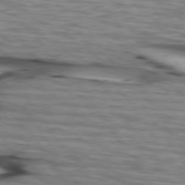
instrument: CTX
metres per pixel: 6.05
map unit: lApd
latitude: 73.8584
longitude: -64.8947
